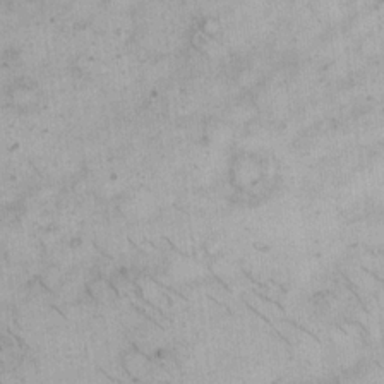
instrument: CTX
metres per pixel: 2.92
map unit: eHh
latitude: 18.8947
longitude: -65.3671
